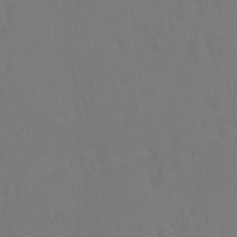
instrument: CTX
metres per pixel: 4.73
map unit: Hto
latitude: -0.3873
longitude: -33.8961
